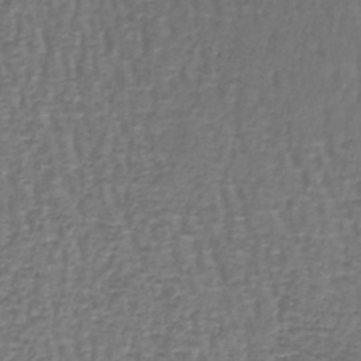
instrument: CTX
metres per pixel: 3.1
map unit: lHb
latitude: -43.3887
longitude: 58.6518
